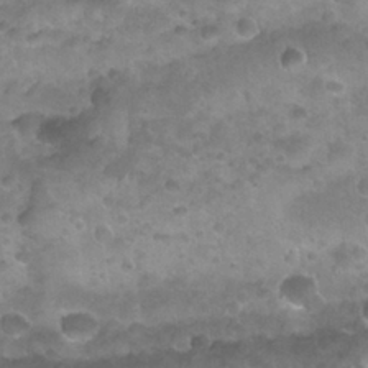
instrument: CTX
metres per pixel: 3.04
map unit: Nhu
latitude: 27.4049
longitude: -53.8395
